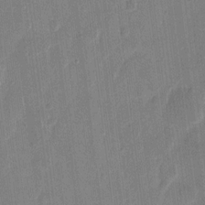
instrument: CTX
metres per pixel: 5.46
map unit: eHh
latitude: 9.7450
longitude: -68.6680
